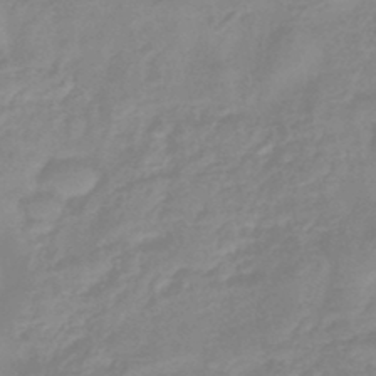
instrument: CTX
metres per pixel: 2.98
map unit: eHb
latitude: -44.9164
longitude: 81.2376
